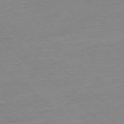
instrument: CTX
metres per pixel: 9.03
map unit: Ap
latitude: -77.4643
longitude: -96.4979
